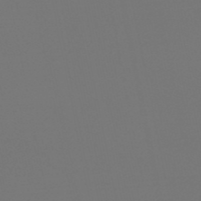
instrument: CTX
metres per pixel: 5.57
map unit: eHb
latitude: -50.9164
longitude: 69.7666
